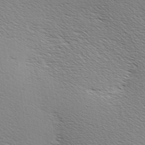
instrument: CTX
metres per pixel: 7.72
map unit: Hve
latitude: 3.2726
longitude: -122.0444
